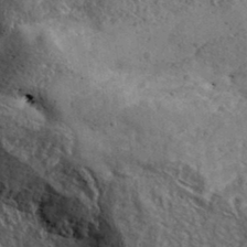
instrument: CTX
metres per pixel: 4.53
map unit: lHvf
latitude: 37.1026
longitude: -87.9150
